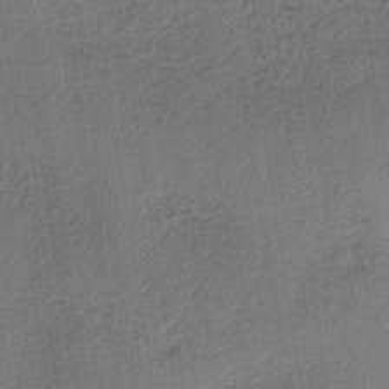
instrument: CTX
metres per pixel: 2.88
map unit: lHb
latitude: -35.2754
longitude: 62.9352
